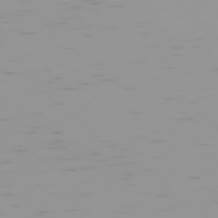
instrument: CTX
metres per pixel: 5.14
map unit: Ap
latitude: -78.3873
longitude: -64.2711
